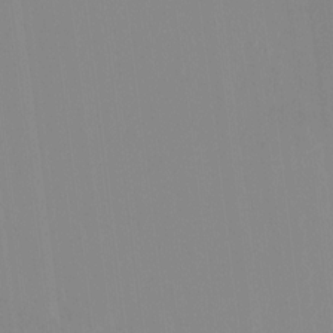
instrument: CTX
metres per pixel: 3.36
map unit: HNhu
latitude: 7.0080
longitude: 2.2361
